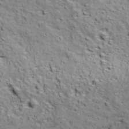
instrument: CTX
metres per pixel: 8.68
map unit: Ave
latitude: 18.2522
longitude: -134.1955
